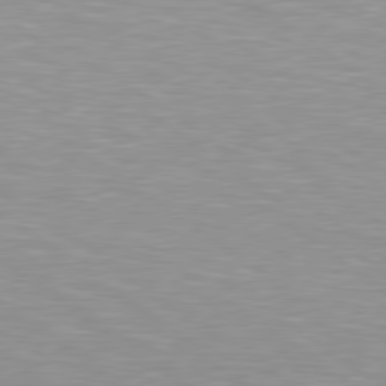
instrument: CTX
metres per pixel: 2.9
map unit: Hpe
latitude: 79.1781
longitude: -153.8206
